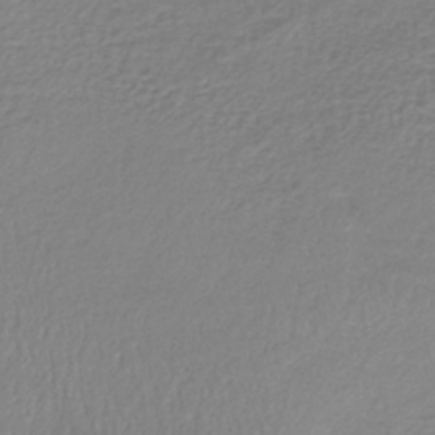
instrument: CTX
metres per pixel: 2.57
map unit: lHb
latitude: -41.5021
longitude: 72.8786
